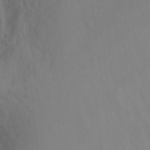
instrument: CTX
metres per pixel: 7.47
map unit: Ht
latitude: -1.8990
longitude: -33.8205
